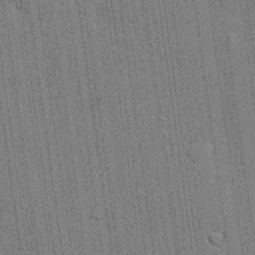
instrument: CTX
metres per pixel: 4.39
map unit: lHvf
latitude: 19.4993
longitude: 142.8596
